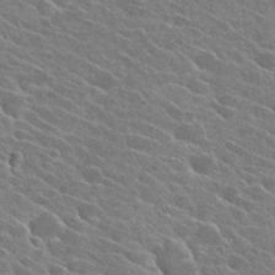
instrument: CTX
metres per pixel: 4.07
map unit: Hto
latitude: 26.2712
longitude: -42.3845
